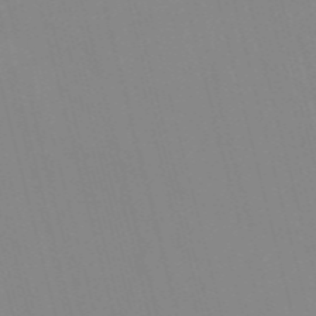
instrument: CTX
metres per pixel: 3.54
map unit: Nve
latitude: -57.6344
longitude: 61.8044
